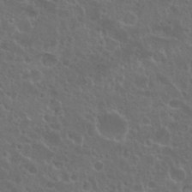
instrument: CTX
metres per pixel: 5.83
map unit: Nhu
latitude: 26.6869
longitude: -51.2914
